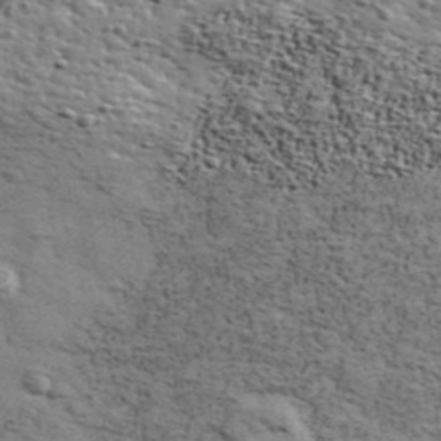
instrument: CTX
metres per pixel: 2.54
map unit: Ave
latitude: 41.9339
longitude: -110.1578
